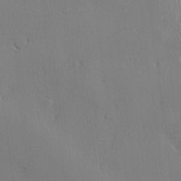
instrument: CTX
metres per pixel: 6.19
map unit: lHvf
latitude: 21.6127
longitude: 141.9178
